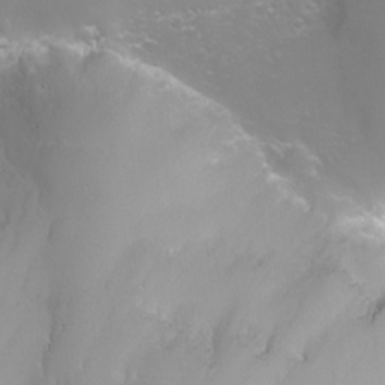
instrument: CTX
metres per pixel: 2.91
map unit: Nhu
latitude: -4.4440
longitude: -75.7072
